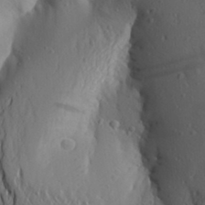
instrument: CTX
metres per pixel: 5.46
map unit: Aa
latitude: 25.3103
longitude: -149.1214
